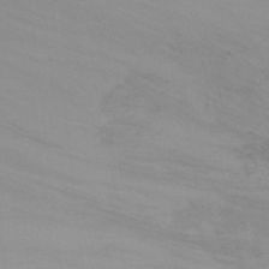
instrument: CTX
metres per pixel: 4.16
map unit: Ht
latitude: -9.2187
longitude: -32.3467
